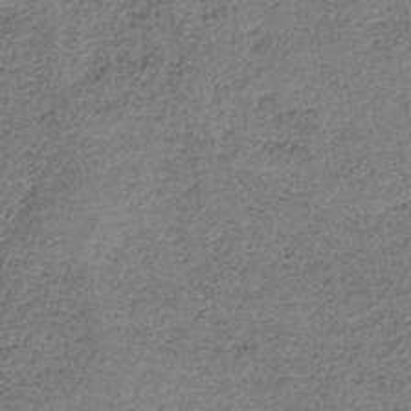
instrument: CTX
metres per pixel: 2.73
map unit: HNb
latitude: -35.5021
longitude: 54.2362
